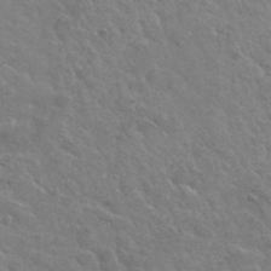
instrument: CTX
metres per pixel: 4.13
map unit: Hto
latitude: 34.0633
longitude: -49.8205
